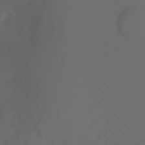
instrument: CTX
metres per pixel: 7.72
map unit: Ht
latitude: -3.4265
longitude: -61.1592
